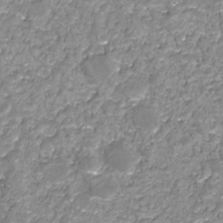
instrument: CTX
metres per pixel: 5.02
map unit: HNhu
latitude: -21.9556
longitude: 85.2376
